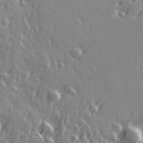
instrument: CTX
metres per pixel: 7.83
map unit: Hve
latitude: 26.3656
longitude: 146.7274
